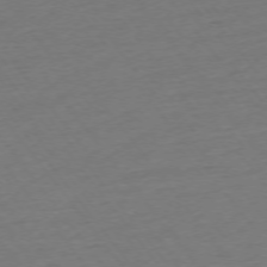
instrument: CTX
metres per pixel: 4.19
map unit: Ap
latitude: -74.9164
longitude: -80.1200
